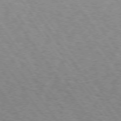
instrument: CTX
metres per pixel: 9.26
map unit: Hpe
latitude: 73.1404
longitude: -141.6882
